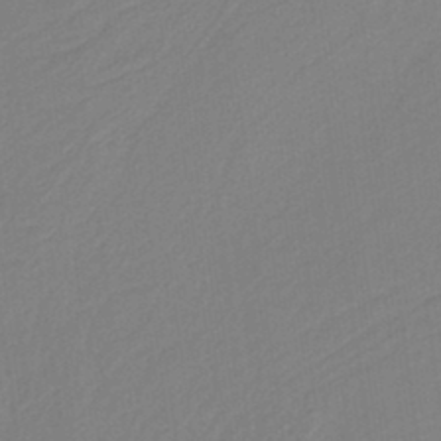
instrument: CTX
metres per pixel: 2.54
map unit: HNb
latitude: -37.6532
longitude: 56.3117
